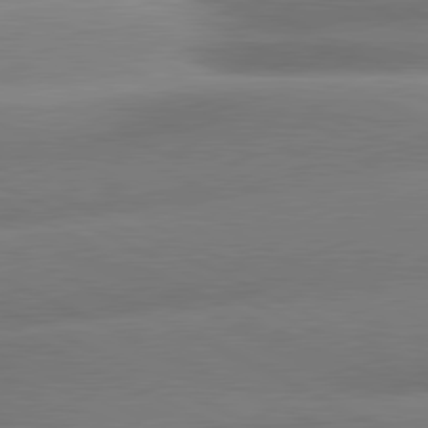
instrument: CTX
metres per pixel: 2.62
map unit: lApd
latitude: 81.0080
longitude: -159.3671
